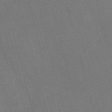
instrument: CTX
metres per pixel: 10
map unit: Nve
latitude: -58.0094
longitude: 64.4440
